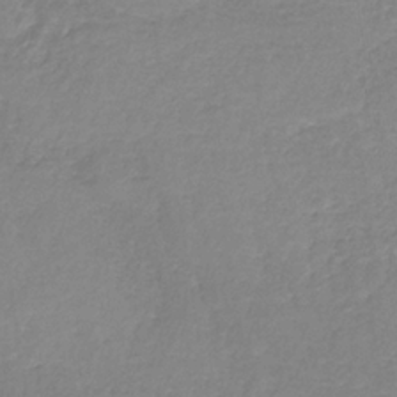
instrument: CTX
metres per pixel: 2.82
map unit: HNb
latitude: -34.0472
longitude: 55.2187
